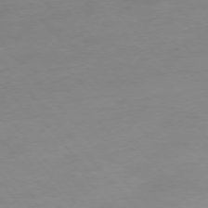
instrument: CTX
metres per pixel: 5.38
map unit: Hpe
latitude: -76.2739
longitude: -15.1593
